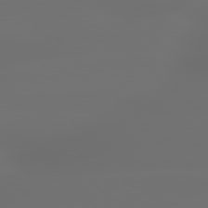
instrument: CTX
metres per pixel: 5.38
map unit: lApd
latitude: 79.4049
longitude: -135.7449
